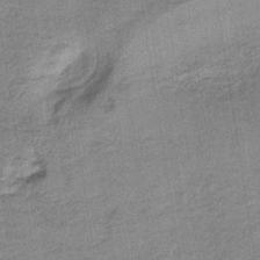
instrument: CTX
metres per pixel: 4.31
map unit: lHb
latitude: -35.9367
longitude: 62.9541
